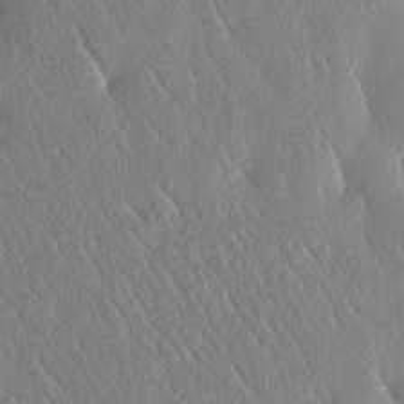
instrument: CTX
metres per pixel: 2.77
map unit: Htu
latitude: -1.4644
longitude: 175.1809
